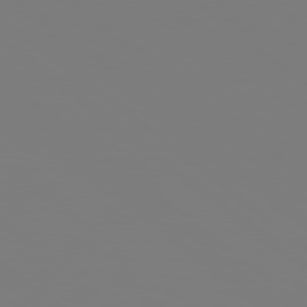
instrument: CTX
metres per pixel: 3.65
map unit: Hpe
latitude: 78.5357
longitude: 173.8800
